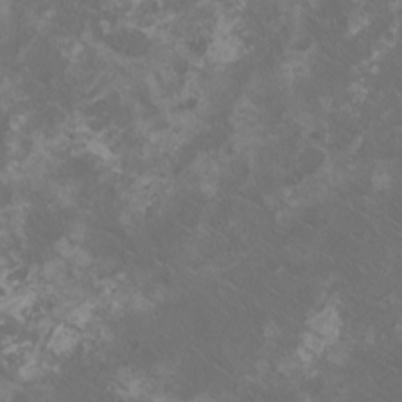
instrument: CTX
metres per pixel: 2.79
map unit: HNhu
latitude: 1.4048
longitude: -1.9528
